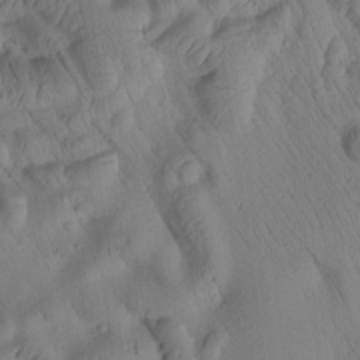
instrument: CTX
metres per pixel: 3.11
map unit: Htu
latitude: 2.1011
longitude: 177.1053
